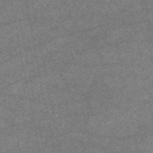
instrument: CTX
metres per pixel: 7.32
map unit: eAb
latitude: 47.9528
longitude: 125.0108
